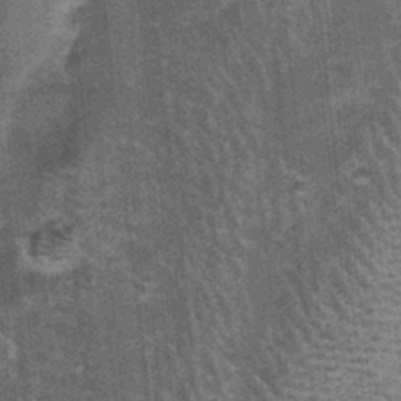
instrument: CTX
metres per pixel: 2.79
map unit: Nhu
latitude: 0.9702
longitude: -17.3103
